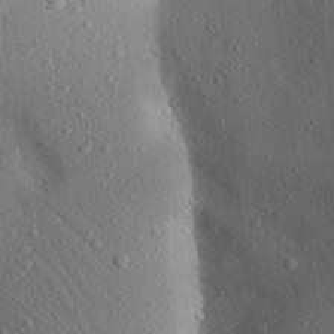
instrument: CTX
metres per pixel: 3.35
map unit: Aa
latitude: 23.8772
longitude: -146.5168
